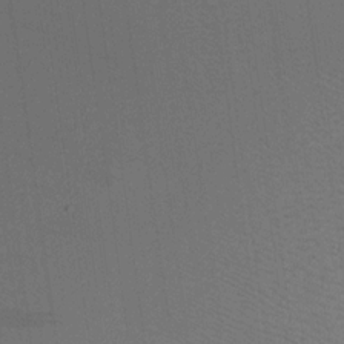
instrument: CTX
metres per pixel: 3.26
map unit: HNhu
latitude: 8.1011
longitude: 16.3118
